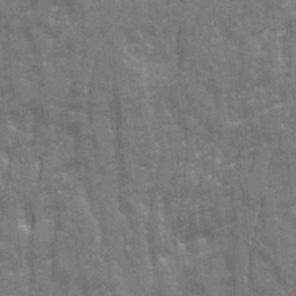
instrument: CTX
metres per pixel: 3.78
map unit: Ave
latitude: 20.7624
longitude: -133.4804
